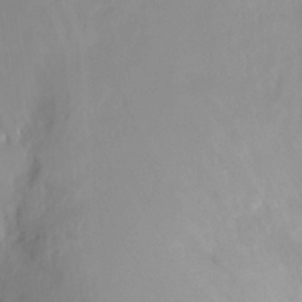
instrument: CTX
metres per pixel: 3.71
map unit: Nhu
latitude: -13.1998
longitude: -62.7058
